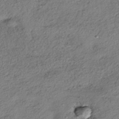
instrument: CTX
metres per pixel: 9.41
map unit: HNhu
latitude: -41.5777
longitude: 105.7477
